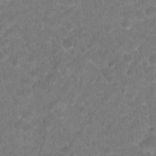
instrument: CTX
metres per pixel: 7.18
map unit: Hto
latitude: 18.8380
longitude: -38.8380
